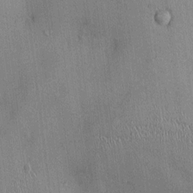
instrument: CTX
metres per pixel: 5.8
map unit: Ht
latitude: -2.9730
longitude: -13.1592
